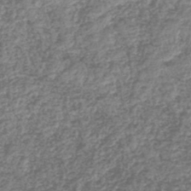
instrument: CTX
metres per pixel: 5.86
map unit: lHb
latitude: -42.3117
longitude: 69.6343
